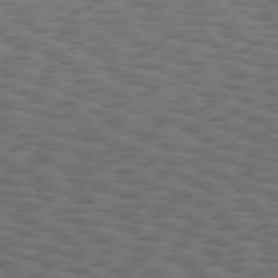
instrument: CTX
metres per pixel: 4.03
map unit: Hpe
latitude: 75.6505
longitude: -134.1200
